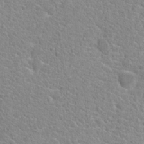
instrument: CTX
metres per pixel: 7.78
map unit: Hto
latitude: 20.3656
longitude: -39.1970
